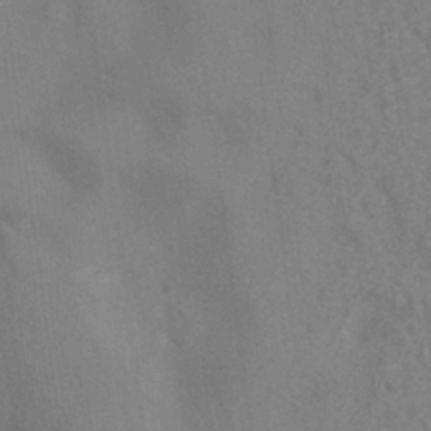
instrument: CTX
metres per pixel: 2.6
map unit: ANa
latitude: -36.2739
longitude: 95.4832
